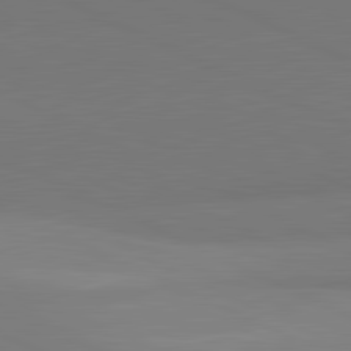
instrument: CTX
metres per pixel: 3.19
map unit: lApd
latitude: 81.7827
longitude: 151.2943
